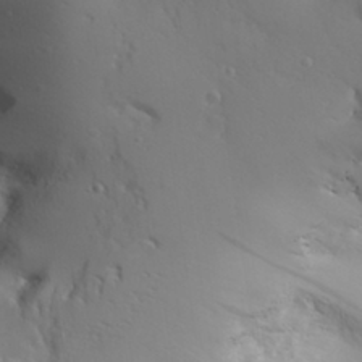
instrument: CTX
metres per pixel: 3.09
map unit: Aa
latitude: 31.2726
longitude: -142.9136
